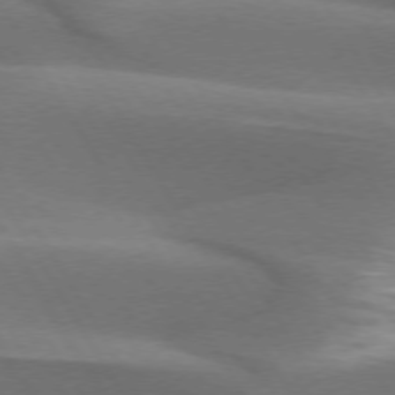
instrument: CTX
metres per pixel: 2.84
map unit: lApd
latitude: 73.8017
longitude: -51.4804
